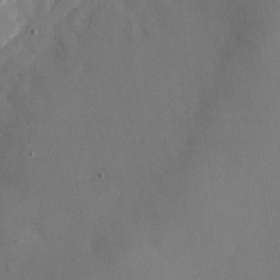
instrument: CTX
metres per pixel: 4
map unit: Nhu
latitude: -24.7841
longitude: -70.6679
